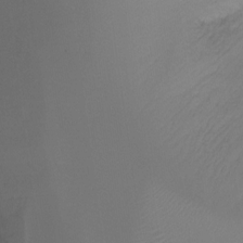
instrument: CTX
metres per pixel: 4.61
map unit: Ht
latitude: -16.7464
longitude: -45.4426
